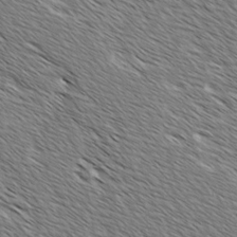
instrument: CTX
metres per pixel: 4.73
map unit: lAvf
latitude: -2.1038
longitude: -113.1592
